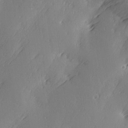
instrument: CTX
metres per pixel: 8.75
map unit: Ave
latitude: 2.3467
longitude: -111.6127
